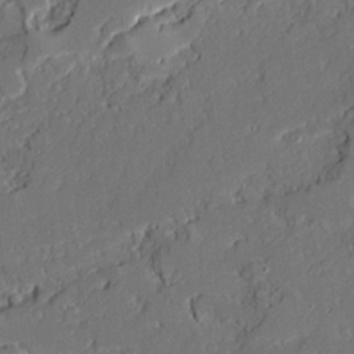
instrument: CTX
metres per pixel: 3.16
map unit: Ave
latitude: 20.4412
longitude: -128.4034
